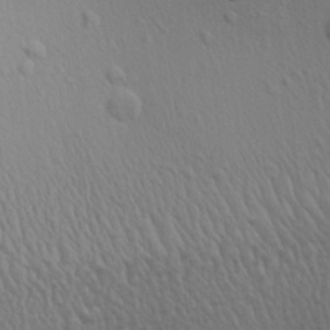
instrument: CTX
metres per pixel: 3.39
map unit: Aa
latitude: 26.8191
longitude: -136.8191
